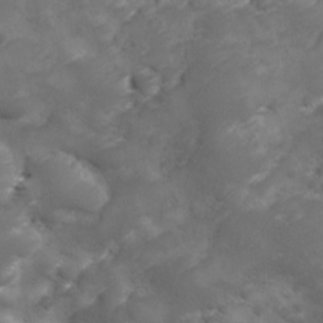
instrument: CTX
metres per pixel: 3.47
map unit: Ave
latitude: 10.9892
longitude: -106.1389
